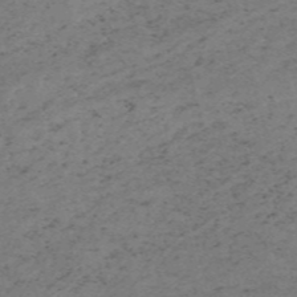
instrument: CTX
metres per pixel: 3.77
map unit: HNb
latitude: -54.8408
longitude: -46.4601
